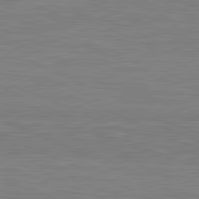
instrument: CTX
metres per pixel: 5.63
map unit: lApd
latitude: 81.7639
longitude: -170.4223
